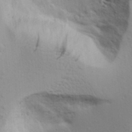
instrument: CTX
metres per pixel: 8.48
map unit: Aa
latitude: 18.1766
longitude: -125.9150
